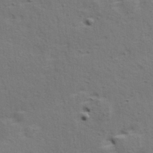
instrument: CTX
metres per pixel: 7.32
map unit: Hve
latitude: 23.8772
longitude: -97.8961
